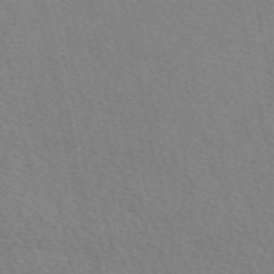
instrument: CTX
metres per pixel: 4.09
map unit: eAb
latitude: 50.4223
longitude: 106.3496
